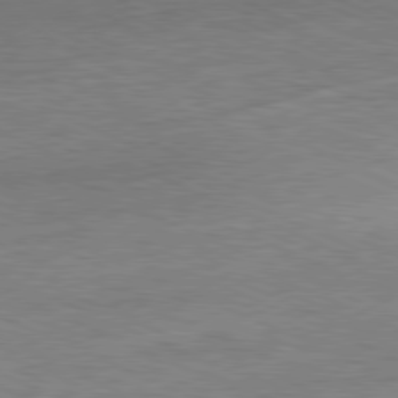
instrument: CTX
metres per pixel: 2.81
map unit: Ap
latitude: -81.3699
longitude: -84.0822
